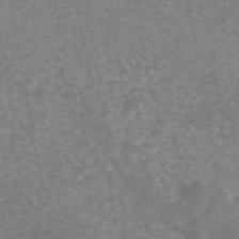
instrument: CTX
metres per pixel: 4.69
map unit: eAb
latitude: 46.3468
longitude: 105.5588
